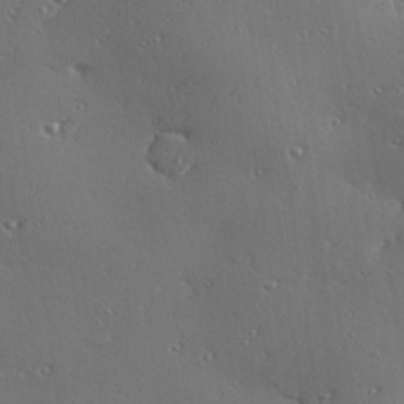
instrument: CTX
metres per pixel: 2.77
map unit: Hve
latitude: 27.4615
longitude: -92.7435
